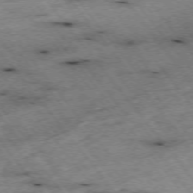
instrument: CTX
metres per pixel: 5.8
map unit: Hpe
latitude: -75.3699
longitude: -17.3860
